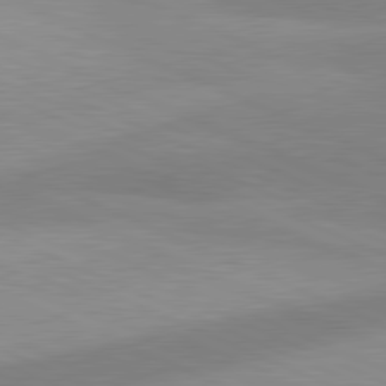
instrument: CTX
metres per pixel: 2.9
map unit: lApd
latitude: 81.2915
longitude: 124.9919
